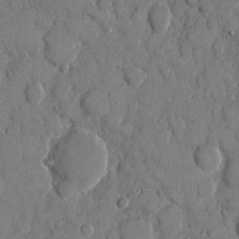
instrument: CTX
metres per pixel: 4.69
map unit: eHh
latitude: 9.2159
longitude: -67.2914
